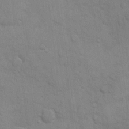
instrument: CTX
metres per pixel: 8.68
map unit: eHh
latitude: 16.7813
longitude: -66.3089
